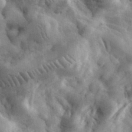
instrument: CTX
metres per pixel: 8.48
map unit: eHh
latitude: 35.3859
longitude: -68.6302
